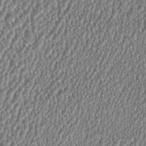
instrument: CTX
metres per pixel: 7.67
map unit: HNhu
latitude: 0.7057
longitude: 0.5952
